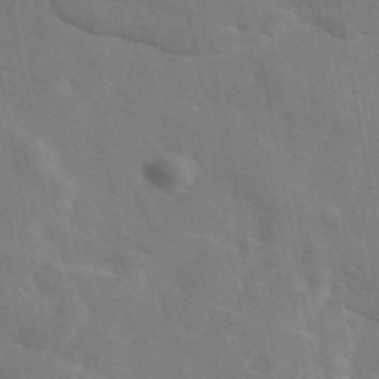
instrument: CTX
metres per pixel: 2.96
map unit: eAb
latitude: 45.7827
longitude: 112.7274
